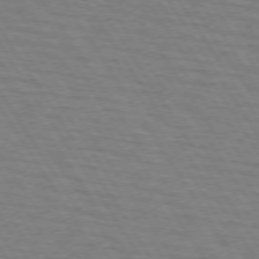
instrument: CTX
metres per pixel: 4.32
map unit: lApd
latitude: 73.2537
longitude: -72.6680
